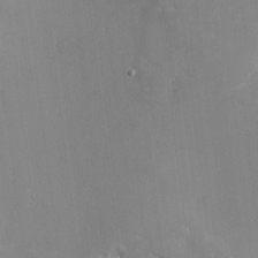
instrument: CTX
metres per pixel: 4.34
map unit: eHh
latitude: -1.7856
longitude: -82.5734
